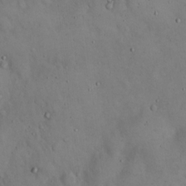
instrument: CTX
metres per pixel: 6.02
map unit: Hto
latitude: 15.3671
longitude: -60.0444
